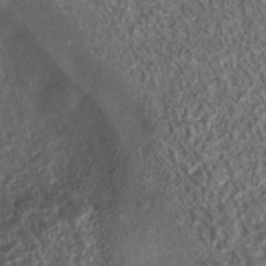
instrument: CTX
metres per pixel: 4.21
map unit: ANa
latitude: -41.1053
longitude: 105.4076
